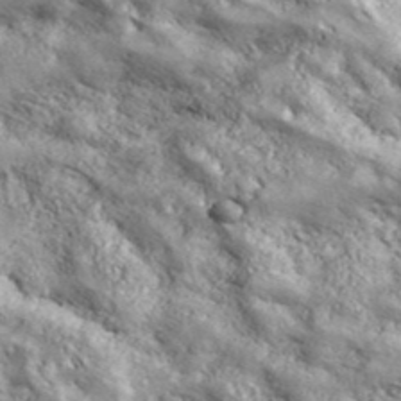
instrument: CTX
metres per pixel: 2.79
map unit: ANa
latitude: 43.0836
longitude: -88.1578
